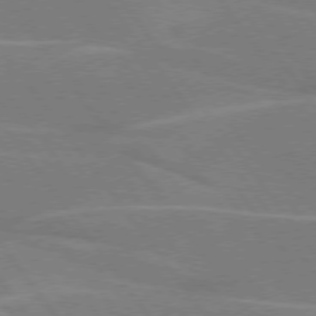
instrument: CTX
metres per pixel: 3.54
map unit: lApd
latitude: 75.1214
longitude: -67.2537
